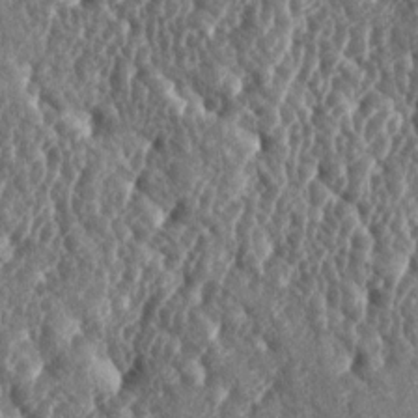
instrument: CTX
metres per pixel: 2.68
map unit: lAa
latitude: -5.8989
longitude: -125.2159
